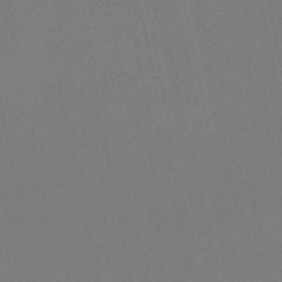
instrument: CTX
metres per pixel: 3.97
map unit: HNb
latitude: -50.3117
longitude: -52.4223
